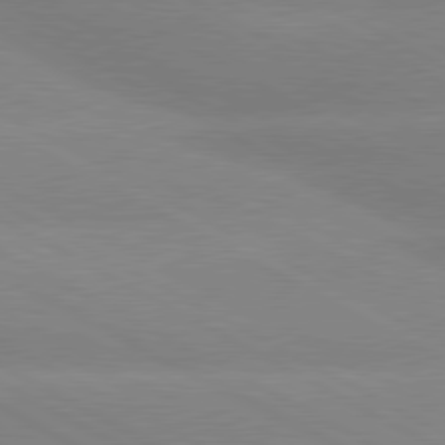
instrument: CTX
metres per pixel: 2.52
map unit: lApd
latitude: 80.3467
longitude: -147.8206
